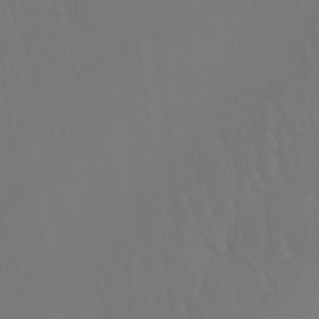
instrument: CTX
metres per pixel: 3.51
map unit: Htu
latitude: -14.2362
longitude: -47.6505
